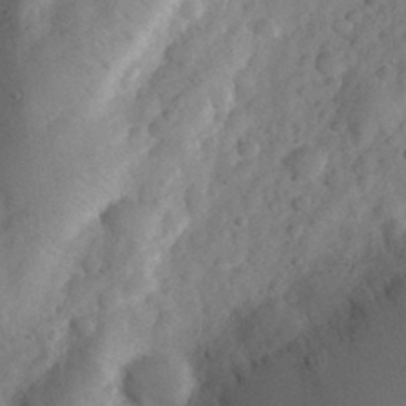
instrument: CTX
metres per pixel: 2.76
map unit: eHh
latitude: 30.7813
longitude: -70.6112
